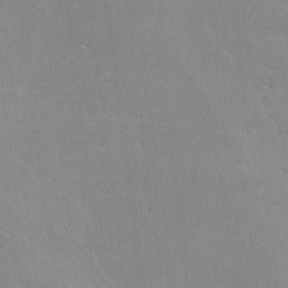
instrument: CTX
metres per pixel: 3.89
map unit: lHvf
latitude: -12.6896
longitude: -101.5560
